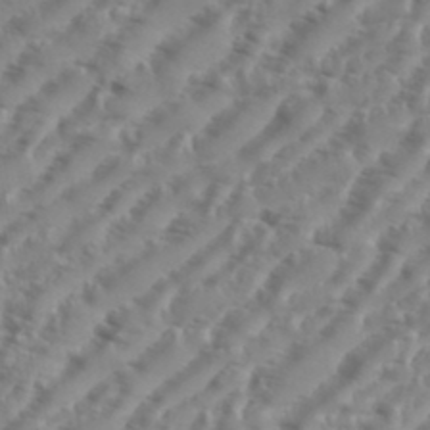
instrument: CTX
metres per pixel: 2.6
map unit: eHh
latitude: 36.4034
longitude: -134.4034
